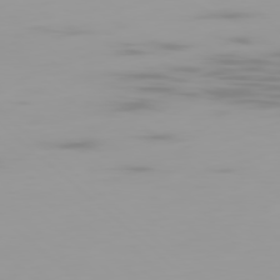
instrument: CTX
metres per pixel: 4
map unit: Ap
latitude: -79.5777
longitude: -69.5560
